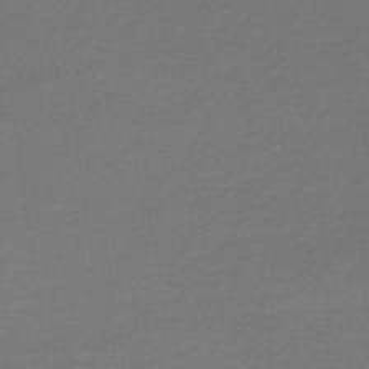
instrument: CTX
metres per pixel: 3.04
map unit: HNb
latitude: -43.6154
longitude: 52.6707
